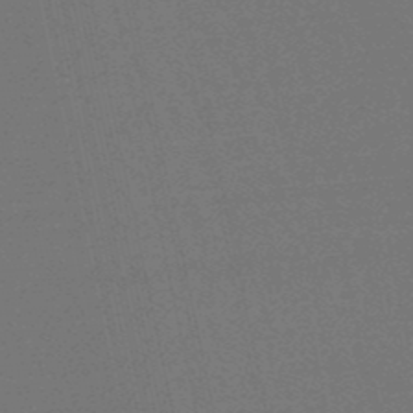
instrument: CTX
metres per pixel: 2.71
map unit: lHb
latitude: -50.2173
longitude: 71.8234
